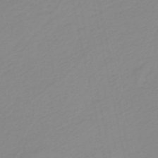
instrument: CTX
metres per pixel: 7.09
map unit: HNb
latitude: -36.1794
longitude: 55.2565
